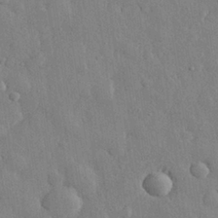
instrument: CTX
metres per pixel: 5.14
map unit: eHh
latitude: 28.4979
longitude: -78.7435
